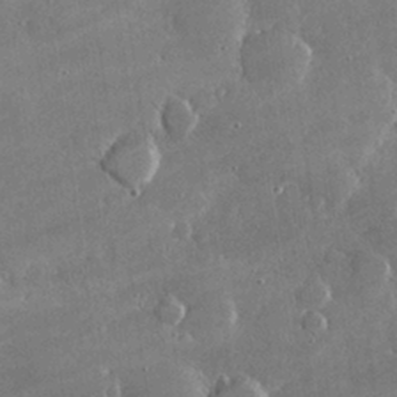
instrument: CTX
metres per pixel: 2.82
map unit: lHvf
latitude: 30.8758
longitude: -93.5938
